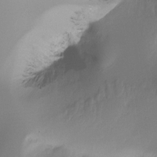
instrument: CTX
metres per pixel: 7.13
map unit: Ht
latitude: -16.7841
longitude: -46.0822
